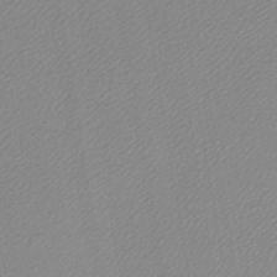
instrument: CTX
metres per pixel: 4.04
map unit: lHb
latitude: -44.3495
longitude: 64.5385
